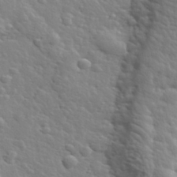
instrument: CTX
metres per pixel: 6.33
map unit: lHvf
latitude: 34.5923
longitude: -81.9150
